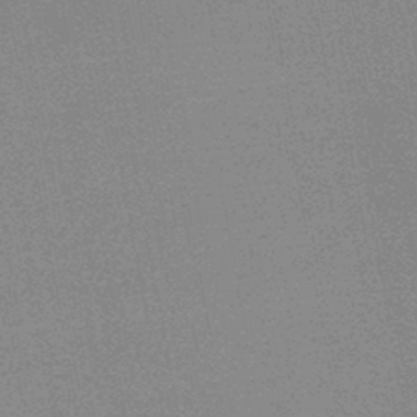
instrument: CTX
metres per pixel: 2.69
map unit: HNb
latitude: -44.7652
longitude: -40.0255
